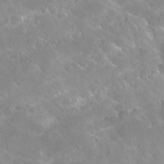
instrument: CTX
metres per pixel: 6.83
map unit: Hto
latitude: 26.8191
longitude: -40.3656
